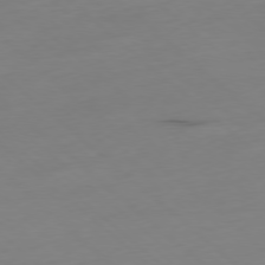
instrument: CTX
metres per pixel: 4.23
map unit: Ap
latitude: -78.6329
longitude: -61.2348
